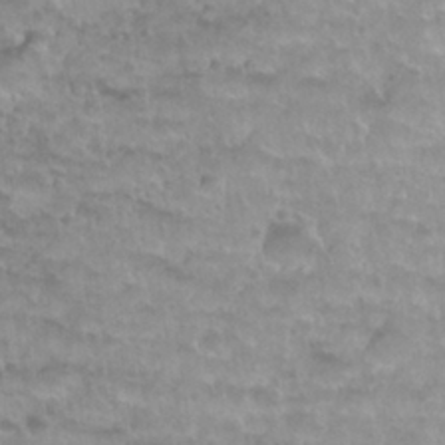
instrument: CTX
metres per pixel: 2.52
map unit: Nhu
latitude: 27.7639
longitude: -53.6694
